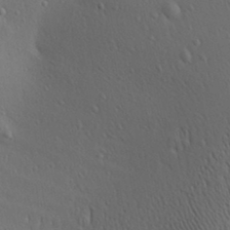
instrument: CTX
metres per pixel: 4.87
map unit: Aa
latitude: 29.5938
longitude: -139.3104
